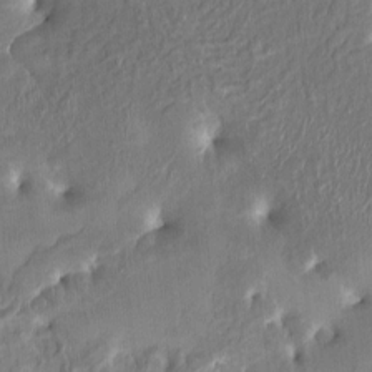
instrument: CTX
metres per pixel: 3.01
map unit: HNhu
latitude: 4.2900
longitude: -7.1781
